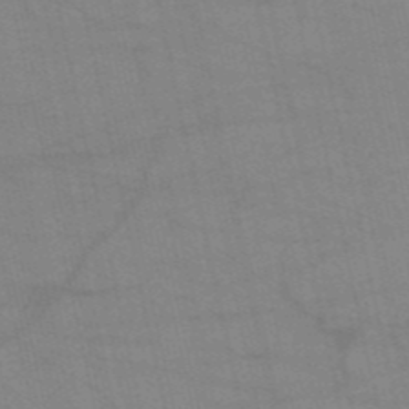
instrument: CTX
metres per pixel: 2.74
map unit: HNb
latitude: -53.2942
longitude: -47.1970
